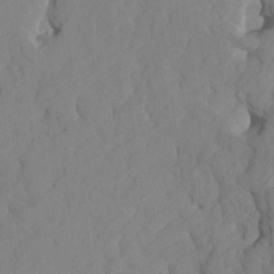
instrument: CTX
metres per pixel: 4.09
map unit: HNhu
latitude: 6.7057
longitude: -3.9150
